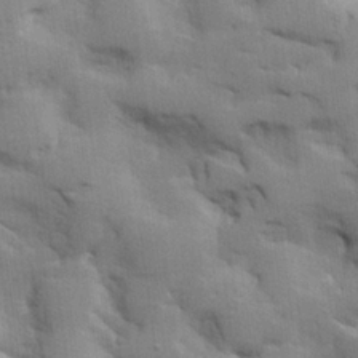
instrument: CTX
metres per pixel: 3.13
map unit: lHvf
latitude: 25.0269
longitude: 140.3873
